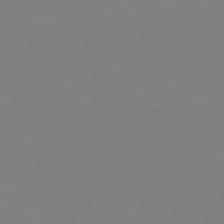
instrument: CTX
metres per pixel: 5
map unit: Hpe
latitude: 78.1767
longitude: -172.4601
